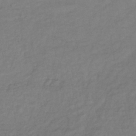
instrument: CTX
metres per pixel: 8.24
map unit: lHb
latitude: -38.5574
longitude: 70.7085
